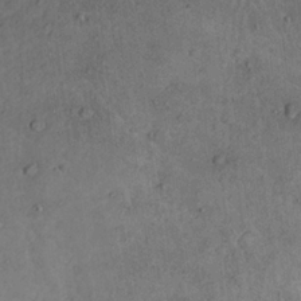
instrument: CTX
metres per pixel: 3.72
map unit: Nhu
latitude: 21.9339
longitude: -71.5560
